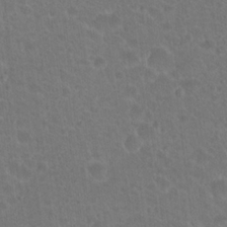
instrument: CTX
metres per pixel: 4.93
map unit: Hto
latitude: 18.4034
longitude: -40.1010
